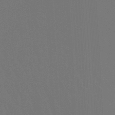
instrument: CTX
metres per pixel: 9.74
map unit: lHb
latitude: -47.8800
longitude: 64.1795
